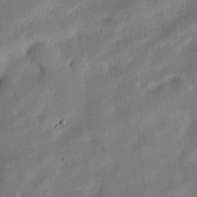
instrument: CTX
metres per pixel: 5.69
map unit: eHh
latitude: 26.1200
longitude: -68.8191
